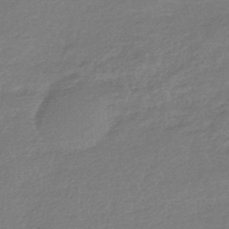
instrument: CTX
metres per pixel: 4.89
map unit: HNhu
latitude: -42.6896
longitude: 93.1809
